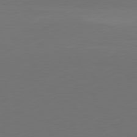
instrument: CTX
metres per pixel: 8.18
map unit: Ap
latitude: -81.7478
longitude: -85.6883
